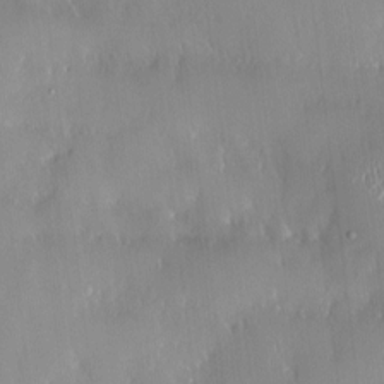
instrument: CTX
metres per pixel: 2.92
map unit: HNhu
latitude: 0.8002
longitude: -4.2900
